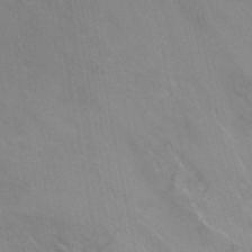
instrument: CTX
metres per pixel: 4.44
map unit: Ht
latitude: -2.9163
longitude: -27.3482
